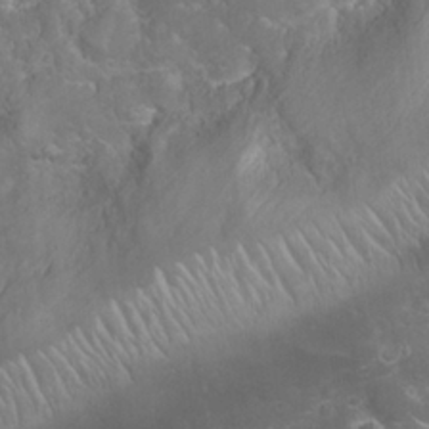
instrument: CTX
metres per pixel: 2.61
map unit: Nhu
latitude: 24.3467
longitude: -59.8017
